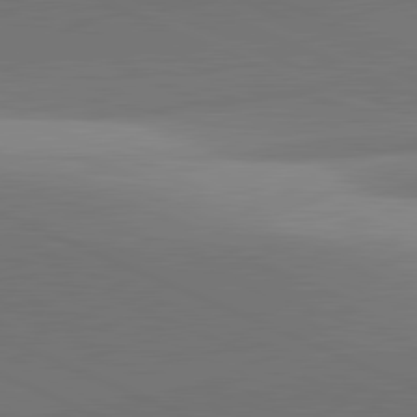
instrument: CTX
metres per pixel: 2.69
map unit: lApd
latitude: 81.7639
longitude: 143.5399
